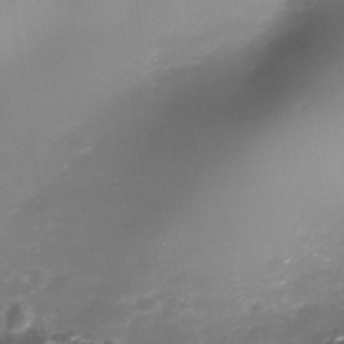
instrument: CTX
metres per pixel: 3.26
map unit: Nhe
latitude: -35.5777
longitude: -90.8191
